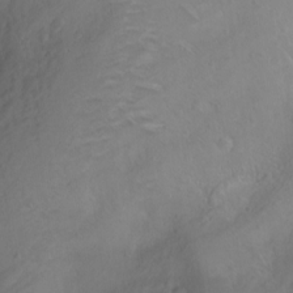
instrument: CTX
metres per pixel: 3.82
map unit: Ht
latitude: 0.4790
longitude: -44.8758
